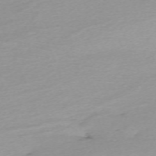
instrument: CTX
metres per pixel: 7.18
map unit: Nhu
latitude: -67.1242
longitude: 39.7856
